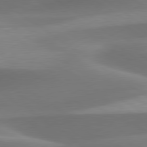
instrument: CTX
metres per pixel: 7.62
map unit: lApd
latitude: 79.7450
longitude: -91.8205
